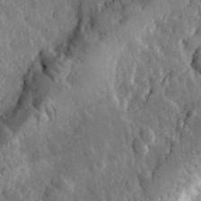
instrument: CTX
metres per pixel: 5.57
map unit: eHh
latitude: 31.7450
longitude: -80.0822
